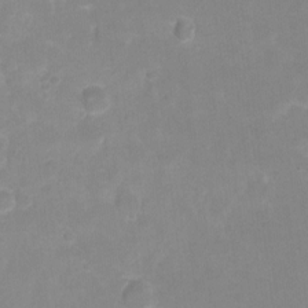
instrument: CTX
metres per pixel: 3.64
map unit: Hto
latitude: -7.0486
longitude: -38.5168
